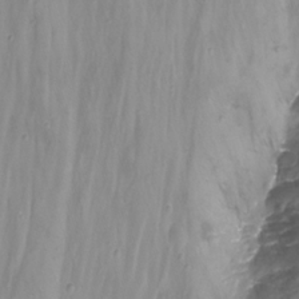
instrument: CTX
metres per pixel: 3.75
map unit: Nhu
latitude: -14.0094
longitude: -60.1200
